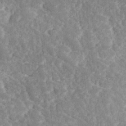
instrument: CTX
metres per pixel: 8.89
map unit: Ave
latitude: 17.8017
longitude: -135.2726
